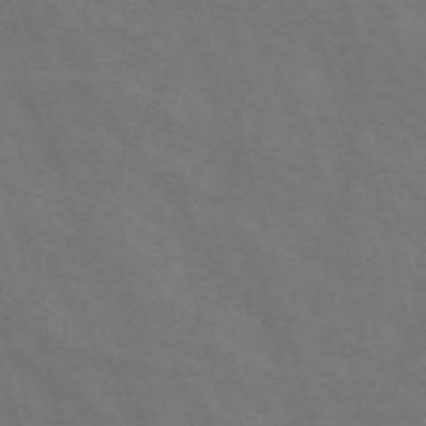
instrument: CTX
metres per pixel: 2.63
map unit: Nve
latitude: -58.6518
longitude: 58.6707
